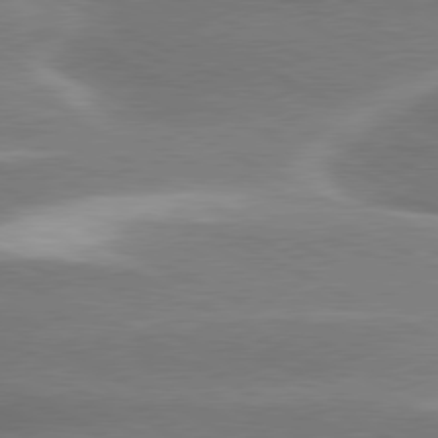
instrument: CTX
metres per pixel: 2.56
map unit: lApd
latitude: 79.6505
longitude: -116.2900
